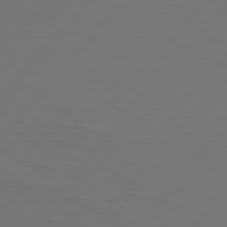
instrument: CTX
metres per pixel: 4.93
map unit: Hpe
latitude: 76.1389
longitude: -138.0255
